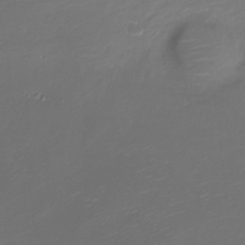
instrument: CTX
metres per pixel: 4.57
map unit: Nve
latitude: -20.9730
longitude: 105.7099
